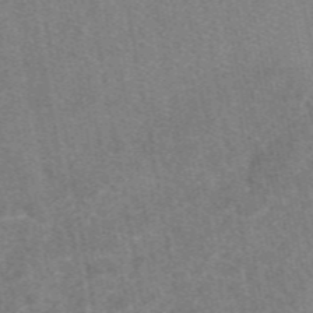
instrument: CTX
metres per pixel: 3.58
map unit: eAb
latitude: 48.6679
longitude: 113.2943
